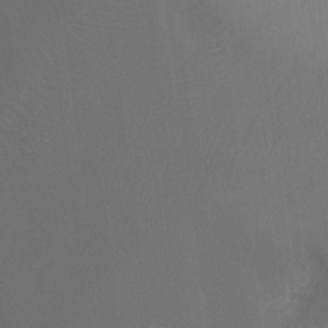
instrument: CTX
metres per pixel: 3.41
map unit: Ht
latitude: -10.5196
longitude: -33.8961
